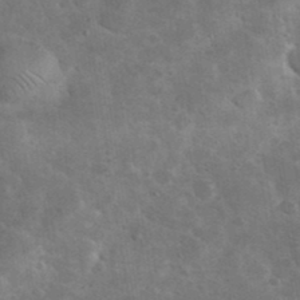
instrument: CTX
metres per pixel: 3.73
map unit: eHh
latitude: 37.0648
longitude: -67.1592
